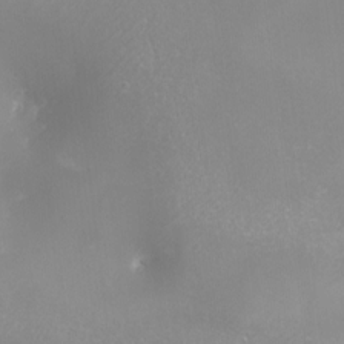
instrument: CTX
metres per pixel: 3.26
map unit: Nhu
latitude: -8.2172
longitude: -91.0836
